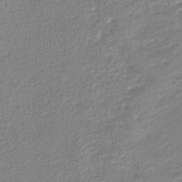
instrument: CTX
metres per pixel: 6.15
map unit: lHb
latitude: -40.4629
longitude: 64.6897
